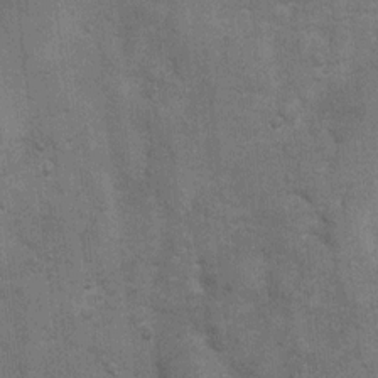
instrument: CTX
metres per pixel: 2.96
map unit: Ht
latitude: 4.1200
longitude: -22.6679
